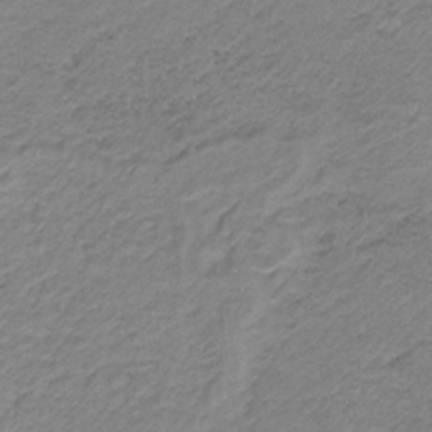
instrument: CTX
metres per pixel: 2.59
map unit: HNb
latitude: -33.9556
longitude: 61.6155
